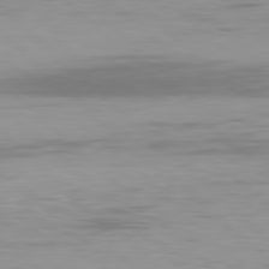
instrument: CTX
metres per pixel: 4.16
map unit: Hpe
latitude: 77.4615
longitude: -168.7246
